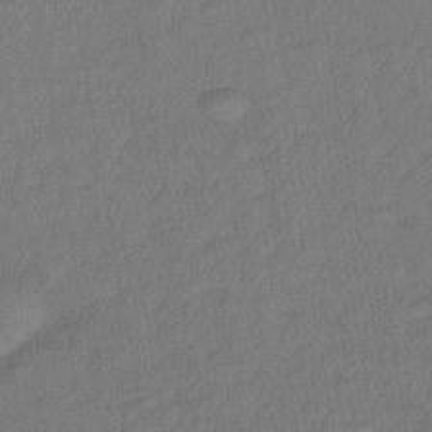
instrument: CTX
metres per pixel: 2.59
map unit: lHb
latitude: -42.9730
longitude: 67.9745
